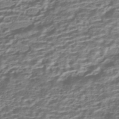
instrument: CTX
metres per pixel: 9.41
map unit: HNhu
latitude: -42.6896
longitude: 100.4251
